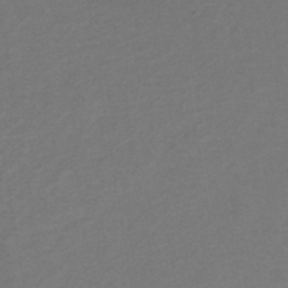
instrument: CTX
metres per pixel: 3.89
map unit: lHb
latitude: -37.7855
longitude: 70.8219
